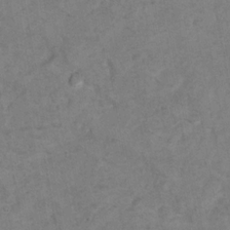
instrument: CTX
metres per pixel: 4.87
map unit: Hto
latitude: 8.4979
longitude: -35.7449
